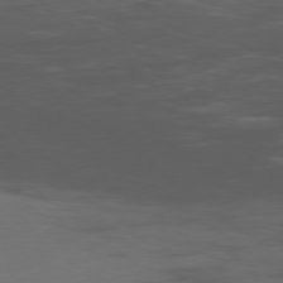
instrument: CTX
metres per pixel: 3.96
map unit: Ap
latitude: -78.2172
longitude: -66.2333
